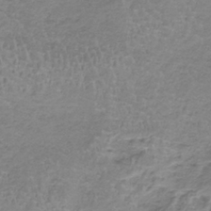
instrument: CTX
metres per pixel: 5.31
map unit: HNb
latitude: -34.7463
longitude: 56.4251
